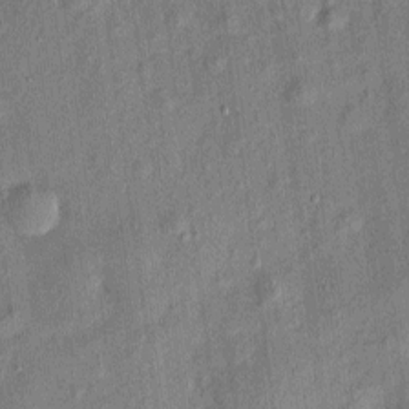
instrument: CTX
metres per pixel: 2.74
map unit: eHh
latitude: 4.1767
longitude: -74.8191
